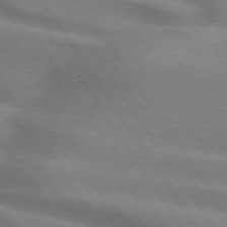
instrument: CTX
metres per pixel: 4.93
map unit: lApd
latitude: 74.7435
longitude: -63.2537
